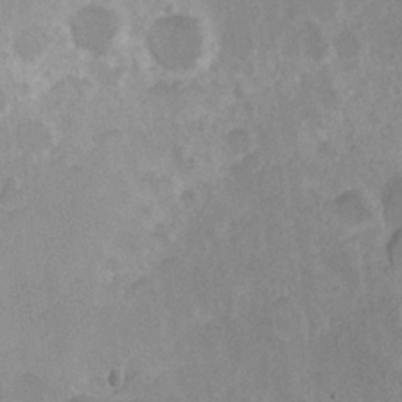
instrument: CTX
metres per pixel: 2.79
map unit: Hve
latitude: 24.3278
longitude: 145.2565
